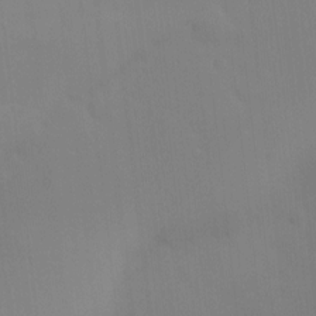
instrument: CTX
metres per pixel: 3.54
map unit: Ht
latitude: -15.2187
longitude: -51.5938
